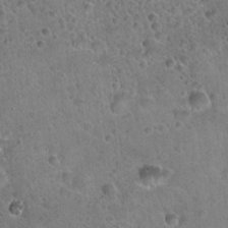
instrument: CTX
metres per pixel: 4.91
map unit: Hto
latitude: 21.9339
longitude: -53.0837
